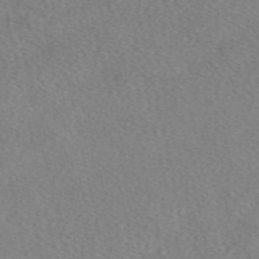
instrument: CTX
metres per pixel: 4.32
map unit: eAb
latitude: 48.8002
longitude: 113.3699
